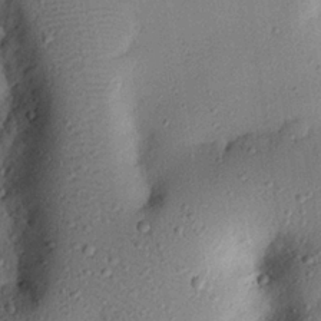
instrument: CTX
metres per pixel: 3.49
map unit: eHh
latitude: 26.1767
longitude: -75.7261
